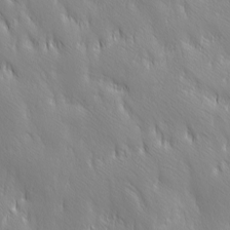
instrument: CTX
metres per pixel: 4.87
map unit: Ave
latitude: 2.2900
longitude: -113.4993
